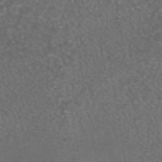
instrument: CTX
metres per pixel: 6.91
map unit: eAb
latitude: 45.5182
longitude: 114.4251
